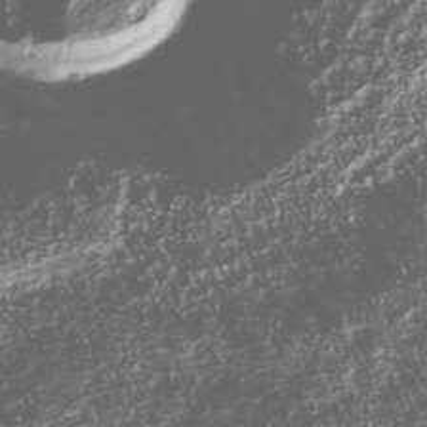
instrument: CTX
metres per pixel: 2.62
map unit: Nhu
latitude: -39.7856
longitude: -82.8757
